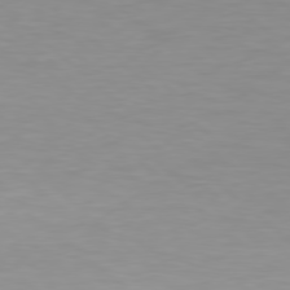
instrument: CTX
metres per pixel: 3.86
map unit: Hpe
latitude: 78.4034
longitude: -140.8569
